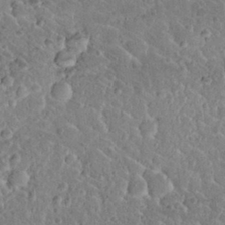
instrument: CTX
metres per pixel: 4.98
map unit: Nhu
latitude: 29.6127
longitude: -53.2348
